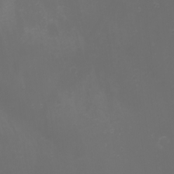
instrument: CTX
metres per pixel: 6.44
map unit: Nhu
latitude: -7.6344
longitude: -73.1215
